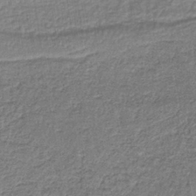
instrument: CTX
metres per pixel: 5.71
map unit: lHb
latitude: -39.2565
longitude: 61.8044
